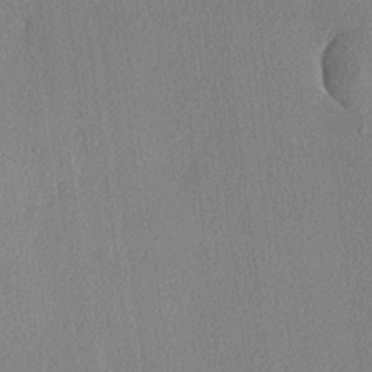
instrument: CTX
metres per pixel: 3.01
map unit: lHvf
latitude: 21.4238
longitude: 140.7652
